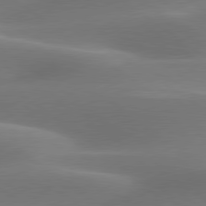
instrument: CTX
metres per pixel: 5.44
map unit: lApd
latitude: 79.6883
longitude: -91.3104
